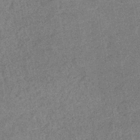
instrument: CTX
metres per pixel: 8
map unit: eHb
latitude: -35.4076
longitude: 78.3306
